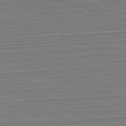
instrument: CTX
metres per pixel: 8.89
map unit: Hpe
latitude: -82.7085
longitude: 13.5399
